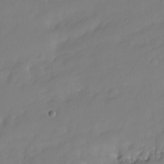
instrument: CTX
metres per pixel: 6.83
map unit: HNhu
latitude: -23.6722
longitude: 50.7463
